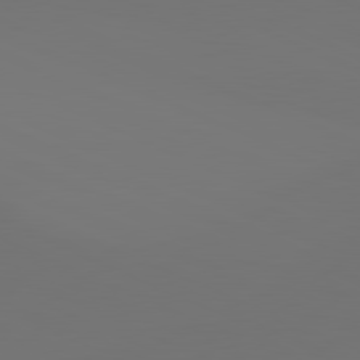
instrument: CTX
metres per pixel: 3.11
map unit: lApd
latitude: 81.4804
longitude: 147.4265
